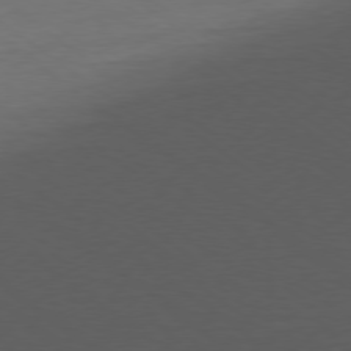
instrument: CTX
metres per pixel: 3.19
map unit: Ap
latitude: -78.8597
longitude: -95.4616
